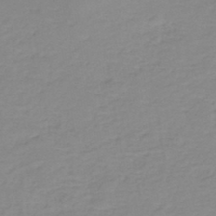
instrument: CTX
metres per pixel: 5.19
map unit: eHh
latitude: -44.7274
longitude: -29.6694
